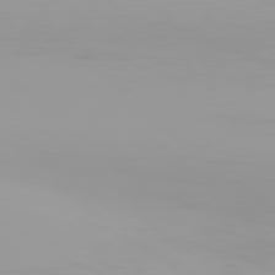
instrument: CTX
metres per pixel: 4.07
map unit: Hpe
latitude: 78.2334
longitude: -145.0458
